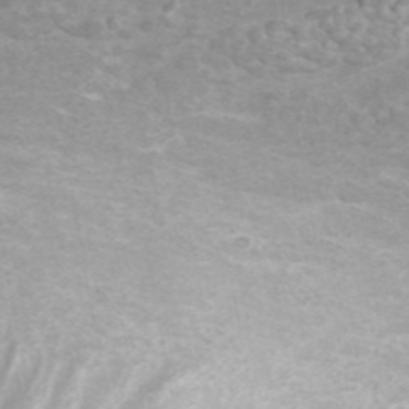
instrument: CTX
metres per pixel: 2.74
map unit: ANa
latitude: 44.9702
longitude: 26.8785
